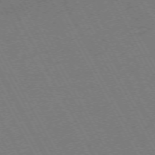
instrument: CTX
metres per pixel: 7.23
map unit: Hpe
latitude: -72.4818
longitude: 11.1242
